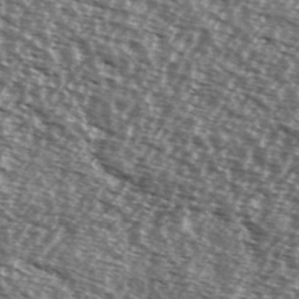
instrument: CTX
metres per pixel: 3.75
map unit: Ave
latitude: 38.4979
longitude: -112.1389
